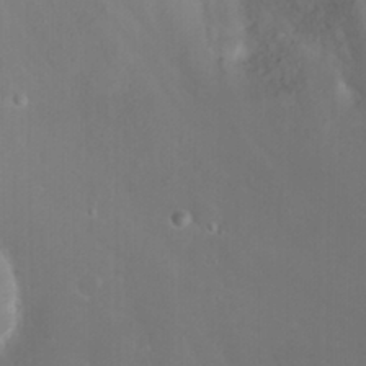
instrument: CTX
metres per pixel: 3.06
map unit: Nhu
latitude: 24.0822
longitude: -63.8017
